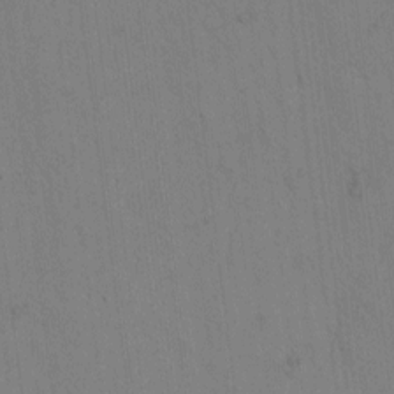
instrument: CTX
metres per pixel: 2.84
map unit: Htu
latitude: -3.2753
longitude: 170.2173
